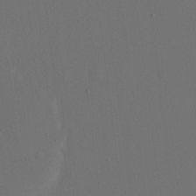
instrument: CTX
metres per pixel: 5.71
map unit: eHh
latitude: 18.7246
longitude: -68.4034
